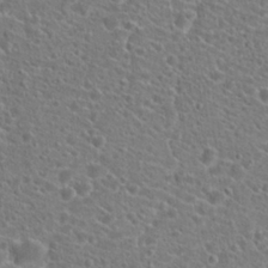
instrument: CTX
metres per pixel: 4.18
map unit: Hto
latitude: 20.1389
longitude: -38.8002
